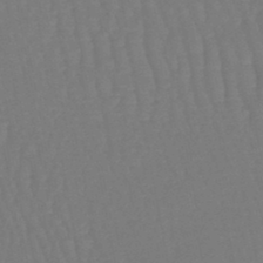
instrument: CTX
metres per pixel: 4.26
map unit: lHb
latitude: -46.0283
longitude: 77.6533
